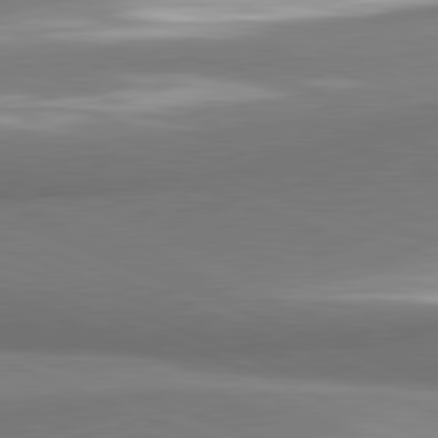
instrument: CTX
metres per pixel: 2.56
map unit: lApd
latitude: 81.7827
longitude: 164.5385
